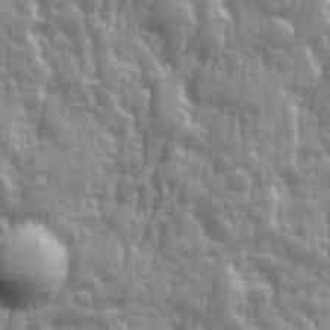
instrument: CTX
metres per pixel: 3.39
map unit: Ave
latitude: 12.5168
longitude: -103.9150
